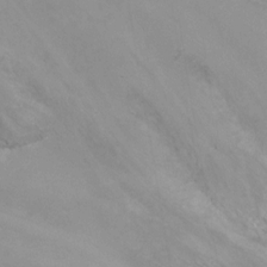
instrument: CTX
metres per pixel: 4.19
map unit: Nhu
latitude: -8.6329
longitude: -49.5749
